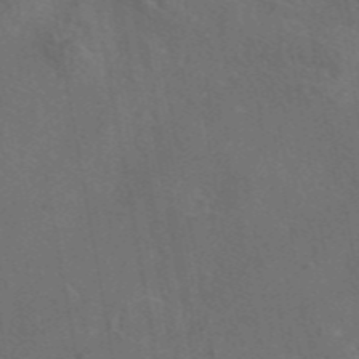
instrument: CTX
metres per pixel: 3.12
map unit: eAb
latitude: 46.1578
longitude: 109.0486
